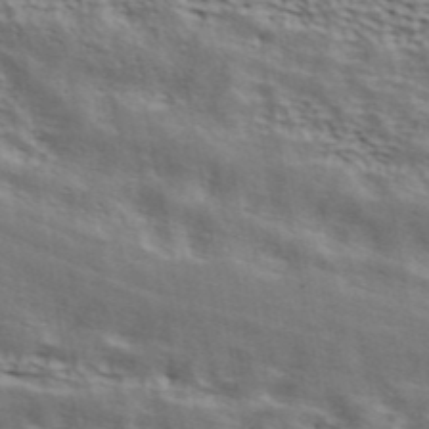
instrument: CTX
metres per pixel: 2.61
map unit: ANa
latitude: 43.3671
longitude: 48.4062
